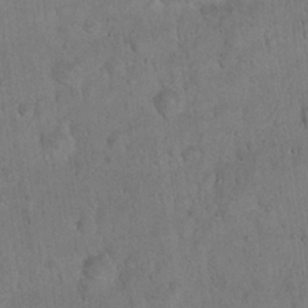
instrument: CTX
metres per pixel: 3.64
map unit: eHh
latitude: 22.3845
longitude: -58.5546
